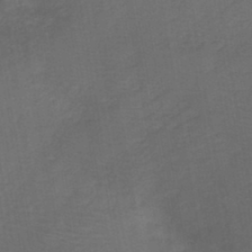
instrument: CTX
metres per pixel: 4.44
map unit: HNb
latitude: -44.0283
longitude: -39.7072
